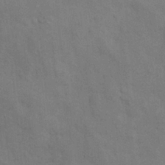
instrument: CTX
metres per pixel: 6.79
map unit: Nhu
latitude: 7.3104
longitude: -24.0633
